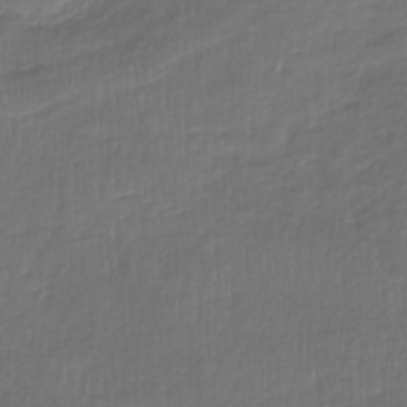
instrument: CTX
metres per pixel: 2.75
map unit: lHb
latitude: -39.6533
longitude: 73.3320
